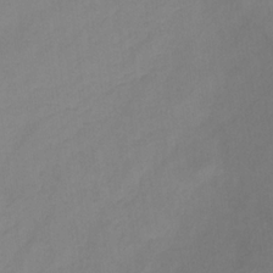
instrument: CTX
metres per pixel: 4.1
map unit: HNb
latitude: -31.0108
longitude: 63.0864
